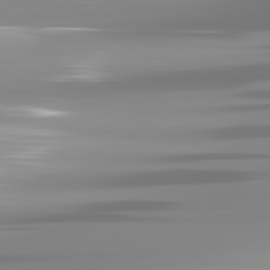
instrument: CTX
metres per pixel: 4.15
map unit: lApd
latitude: 81.9150
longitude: -139.5560
